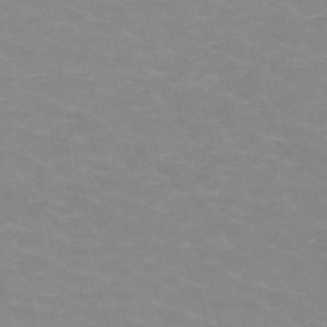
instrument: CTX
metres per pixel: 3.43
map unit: HNb
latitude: -48.1795
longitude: -46.6680
